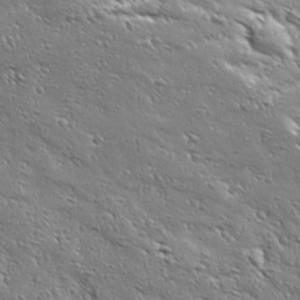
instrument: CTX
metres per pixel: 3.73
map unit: Ave
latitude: 19.1025
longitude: -136.8569
